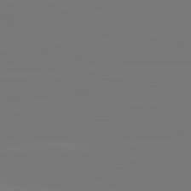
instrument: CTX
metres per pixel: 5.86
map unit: lApd
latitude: 81.3104
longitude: -150.2333
